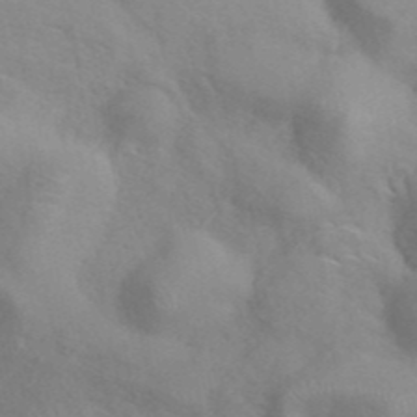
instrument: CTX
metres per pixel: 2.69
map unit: ANa
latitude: 42.4412
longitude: 53.8422
